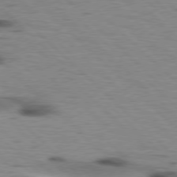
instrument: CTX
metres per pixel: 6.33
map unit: lApd
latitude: 77.2537
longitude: -49.1025
